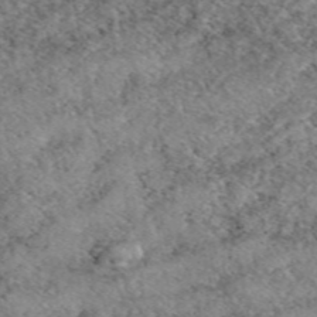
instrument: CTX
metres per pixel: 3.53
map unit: eAb
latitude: 49.3860
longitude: 110.1039
